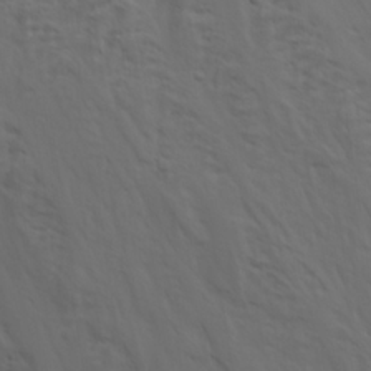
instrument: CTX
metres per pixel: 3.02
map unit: Ave
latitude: 23.1025
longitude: -132.1578
